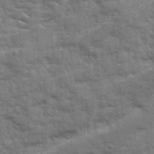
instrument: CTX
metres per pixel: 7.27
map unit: Ave
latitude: 20.3279
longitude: -129.8205
